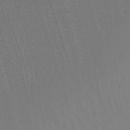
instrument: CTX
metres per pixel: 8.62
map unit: Ht
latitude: -16.0661
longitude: -47.5749
